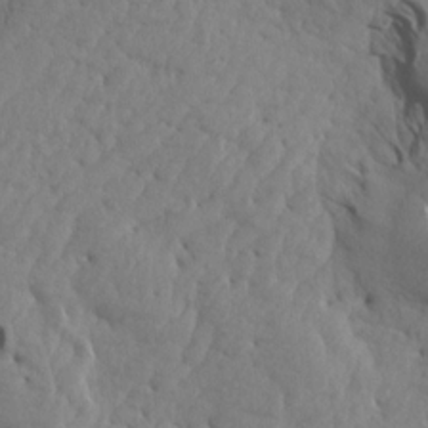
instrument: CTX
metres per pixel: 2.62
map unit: Aa
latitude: 16.0255
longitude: -143.3293
